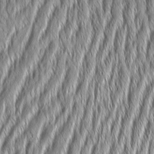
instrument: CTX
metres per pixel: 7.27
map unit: Aa
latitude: 7.2348
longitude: -131.0081
